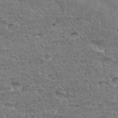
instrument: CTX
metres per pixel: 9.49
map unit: Hto
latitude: 35.1970
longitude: -45.3292
